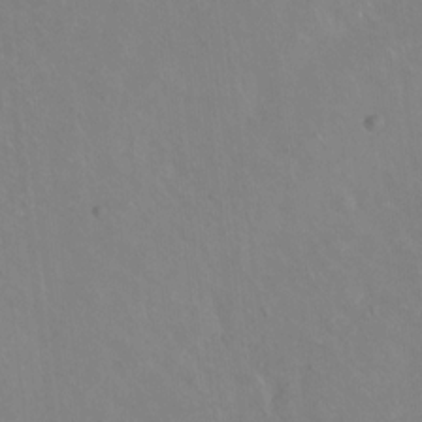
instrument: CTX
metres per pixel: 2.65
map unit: Hto
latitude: -13.9367
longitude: -41.8394
